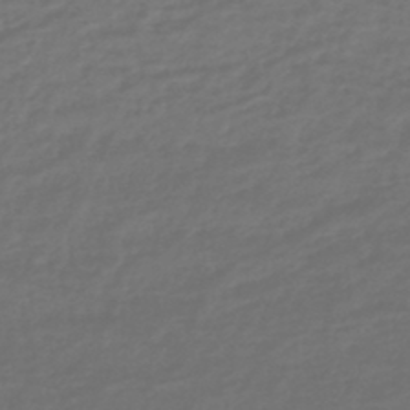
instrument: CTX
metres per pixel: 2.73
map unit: lHb
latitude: -42.9163
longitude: 69.2564
